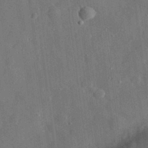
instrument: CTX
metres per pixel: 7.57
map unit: eHh
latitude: 30.1011
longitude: -77.1592
